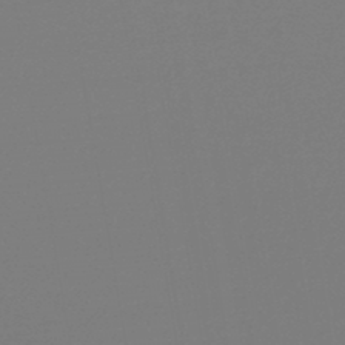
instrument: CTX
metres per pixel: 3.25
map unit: lHb
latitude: -46.2172
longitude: 60.0850
